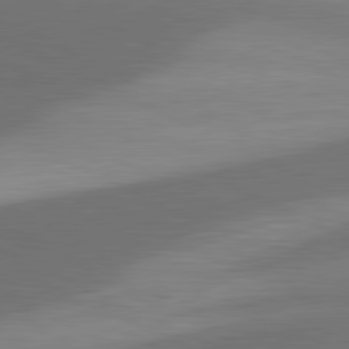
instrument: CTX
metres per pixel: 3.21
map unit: lApd
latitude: 81.4804
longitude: 139.5777
